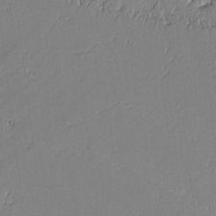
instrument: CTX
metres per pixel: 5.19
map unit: lAvf
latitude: -0.6708
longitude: -108.3656
